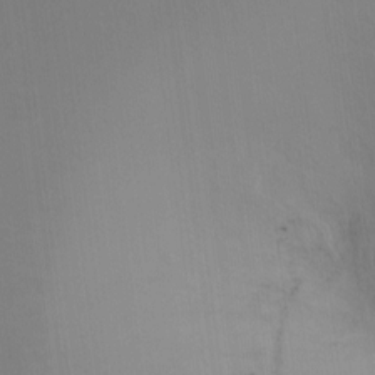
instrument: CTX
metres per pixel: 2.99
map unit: Ht
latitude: -7.6155
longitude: -34.4790
